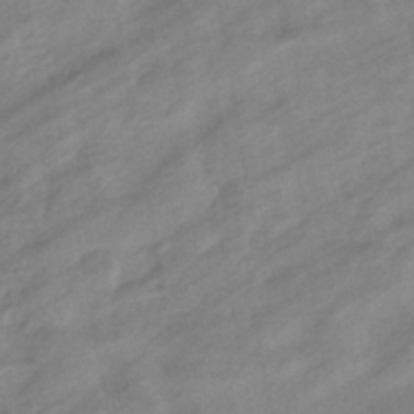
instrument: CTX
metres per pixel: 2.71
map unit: eHb
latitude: -44.3684
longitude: 85.8989
